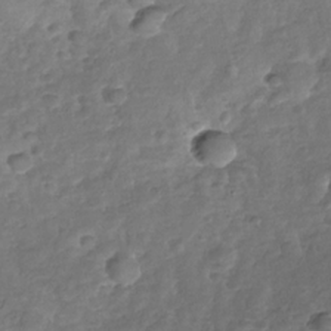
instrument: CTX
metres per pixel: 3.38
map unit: Nhu
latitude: -30.3684
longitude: -59.9339
